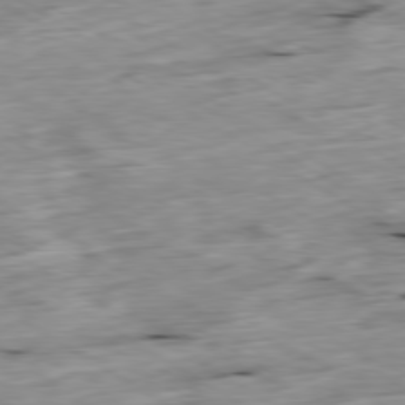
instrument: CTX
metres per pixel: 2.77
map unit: Ap
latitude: -79.9556
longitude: -88.8758
